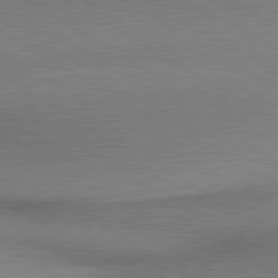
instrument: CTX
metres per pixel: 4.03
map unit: lApd
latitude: 80.3656
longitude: 164.2740
